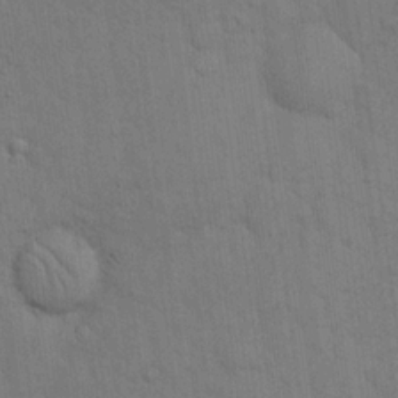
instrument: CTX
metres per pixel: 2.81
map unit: eHh
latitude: 18.9513
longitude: -61.9717
